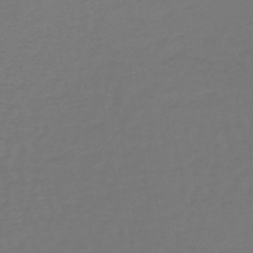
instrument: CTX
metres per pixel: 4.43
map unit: lHb
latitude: -38.9164
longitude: 63.2376
